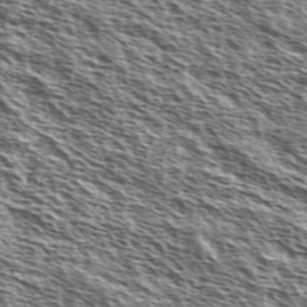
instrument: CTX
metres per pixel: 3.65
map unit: Ave
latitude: 37.7828
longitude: -110.7813
